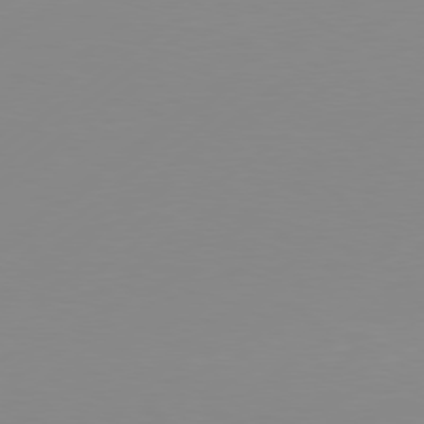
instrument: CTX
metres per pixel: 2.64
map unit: Hpe
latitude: 77.8583
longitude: -130.3090
